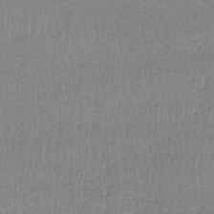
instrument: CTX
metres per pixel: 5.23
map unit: HNhu
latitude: -48.1039
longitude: 30.4440
